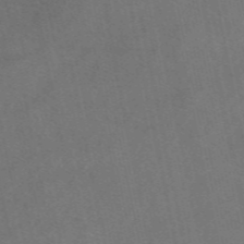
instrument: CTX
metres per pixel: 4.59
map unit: eAb
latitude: 48.4601
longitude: 105.7099
